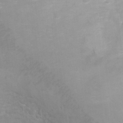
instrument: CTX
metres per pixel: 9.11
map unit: Ht
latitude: 2.7246
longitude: -34.3656
